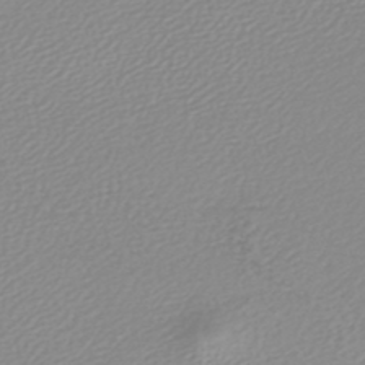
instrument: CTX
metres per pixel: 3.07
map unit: HNb
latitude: -45.5777
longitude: 54.8408
